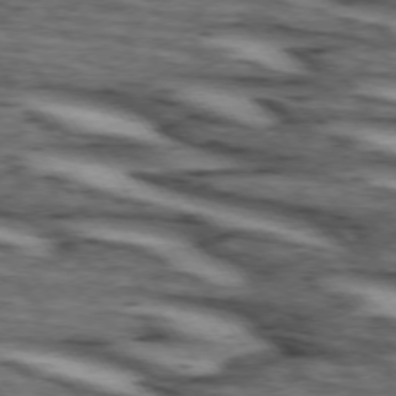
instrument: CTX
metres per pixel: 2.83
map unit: lApd
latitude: 74.0822
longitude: -72.2145
